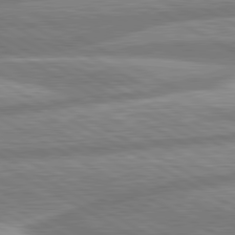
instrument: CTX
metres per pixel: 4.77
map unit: lApd
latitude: 80.5924
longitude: -166.1577
